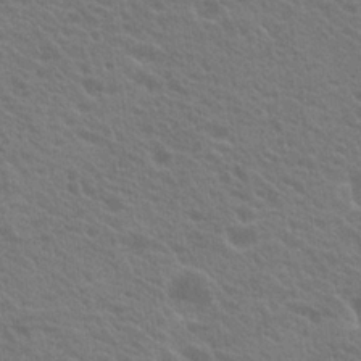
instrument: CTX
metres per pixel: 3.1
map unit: Hto
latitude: 23.3859
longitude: -35.4048
